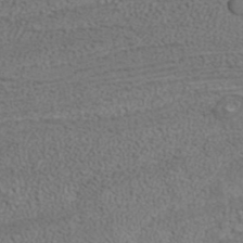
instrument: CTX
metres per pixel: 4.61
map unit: ANa
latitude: 37.6127
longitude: 20.0661
